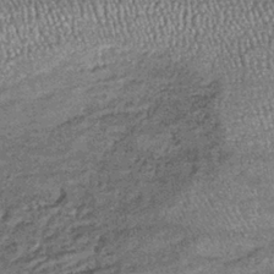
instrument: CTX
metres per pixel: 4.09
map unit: lHb
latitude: -39.1809
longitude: 67.9178
